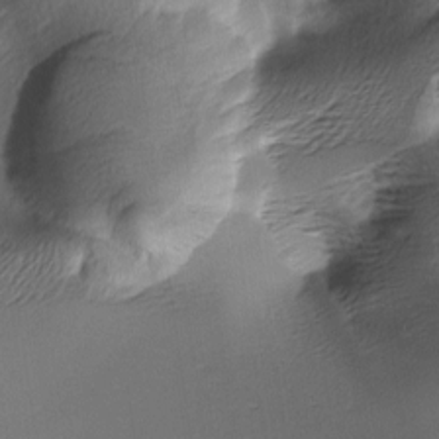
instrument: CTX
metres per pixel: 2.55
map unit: lAa
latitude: -6.4629
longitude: -123.5371
